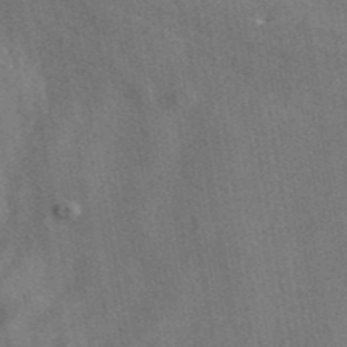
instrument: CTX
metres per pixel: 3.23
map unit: ANa
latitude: 43.4427
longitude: 48.6519
